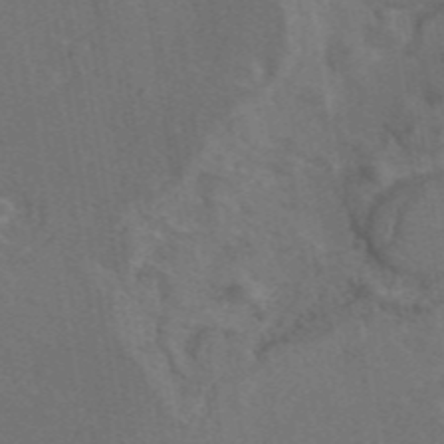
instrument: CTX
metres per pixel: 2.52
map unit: eAb
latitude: 46.0822
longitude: 109.4832
